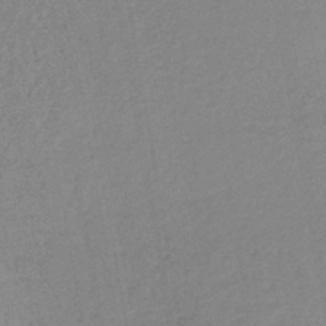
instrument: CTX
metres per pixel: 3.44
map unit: lHb
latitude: -42.0661
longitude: 73.6722
